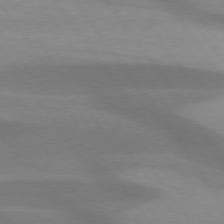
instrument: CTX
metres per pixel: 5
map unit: lApd
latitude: 75.3671
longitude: -67.3292
